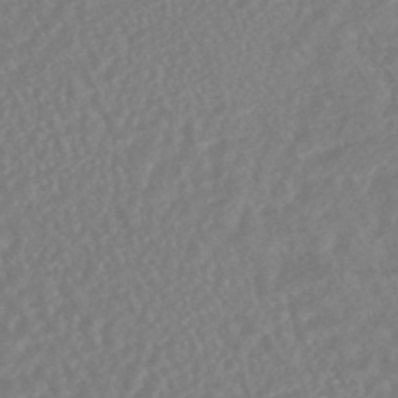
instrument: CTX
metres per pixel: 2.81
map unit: HNhu
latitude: -45.1242
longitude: 103.7667
